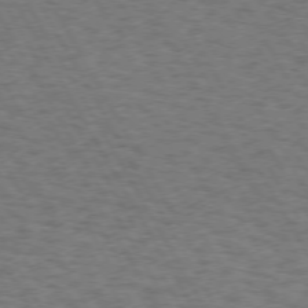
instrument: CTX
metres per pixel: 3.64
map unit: Hpe
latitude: 72.6491
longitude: -128.7246
